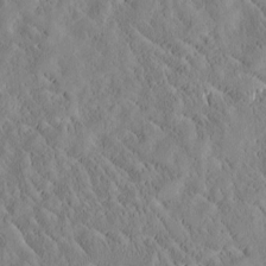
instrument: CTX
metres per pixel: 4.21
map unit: Htu
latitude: -3.7099
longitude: 174.2739
